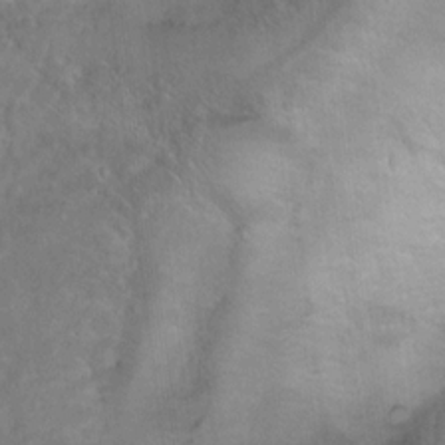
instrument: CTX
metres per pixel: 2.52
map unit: Ht
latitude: 15.5183
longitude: -37.4616
